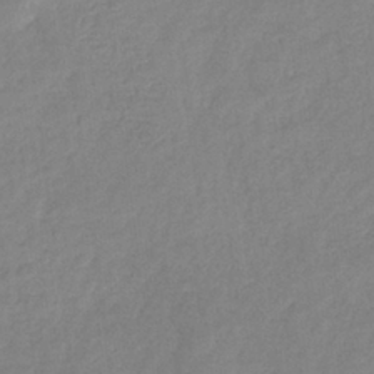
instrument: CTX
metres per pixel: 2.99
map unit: eHb
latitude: -32.4062
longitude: 74.9920
